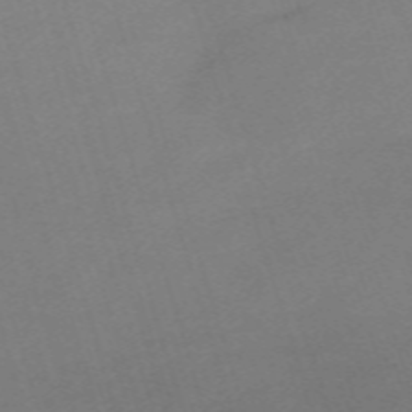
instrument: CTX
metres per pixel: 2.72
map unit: eHh
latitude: -61.7856
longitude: 49.6911
